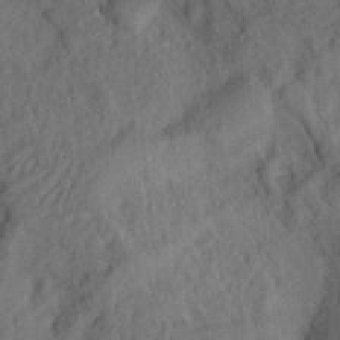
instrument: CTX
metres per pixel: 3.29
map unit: Ht
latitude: 7.9717
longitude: -75.8961
